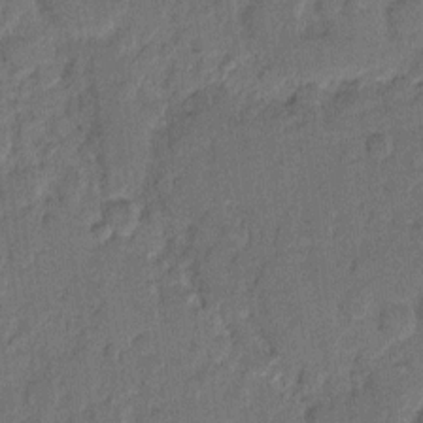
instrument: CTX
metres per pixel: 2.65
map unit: eHh
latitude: 8.6680
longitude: -64.9514
